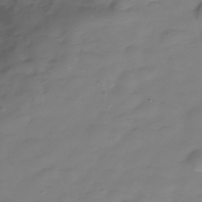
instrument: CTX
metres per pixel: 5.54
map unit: Hve
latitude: -29.2376
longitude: 90.8597
